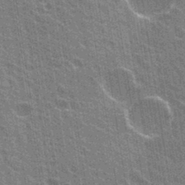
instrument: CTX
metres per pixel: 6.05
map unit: Hto
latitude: 31.3671
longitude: -43.3671
